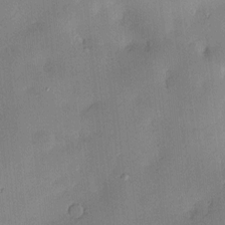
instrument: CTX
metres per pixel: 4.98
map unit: Hve
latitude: -10.2740
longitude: 175.6154
